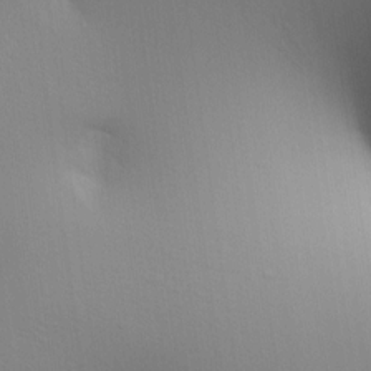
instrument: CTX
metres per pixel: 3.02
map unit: lAa
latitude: 5.6316
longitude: -113.0269
